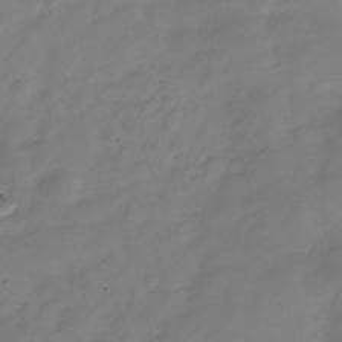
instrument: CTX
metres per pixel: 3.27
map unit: Hve
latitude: -32.2551
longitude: 93.3510
